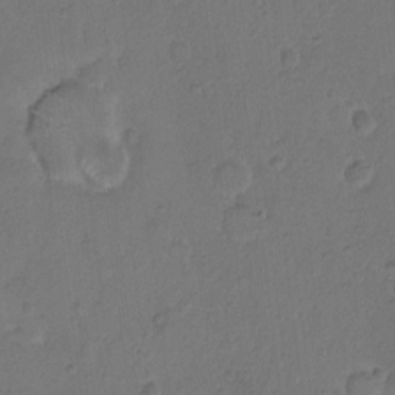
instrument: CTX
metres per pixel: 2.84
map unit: Hto
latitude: 9.5371
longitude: -60.8380
